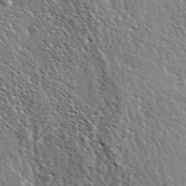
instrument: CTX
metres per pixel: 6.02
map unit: Ave
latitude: 36.9703
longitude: -111.8772
